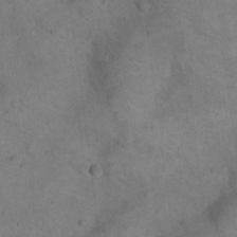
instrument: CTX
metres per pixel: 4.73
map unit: eHh
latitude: 21.7639
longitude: -60.2711
